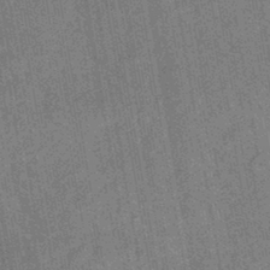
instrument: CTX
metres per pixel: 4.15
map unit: HNb
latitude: -44.0094
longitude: -38.0444
